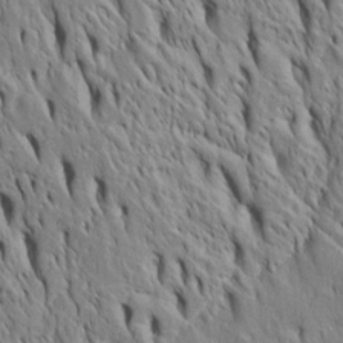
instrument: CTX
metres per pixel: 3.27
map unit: Htu
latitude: -4.5384
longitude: 151.8611
